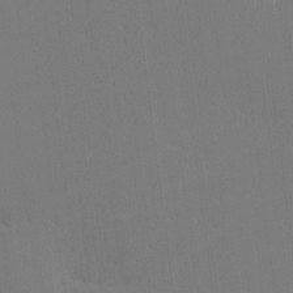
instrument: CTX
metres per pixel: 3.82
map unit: lHvf
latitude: -10.9542
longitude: -104.5168
